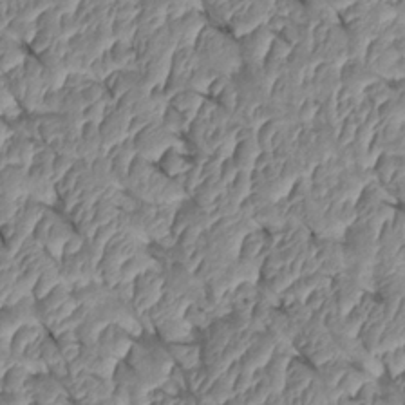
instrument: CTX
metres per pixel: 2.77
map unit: Htu
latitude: 1.7449
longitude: 147.8422
